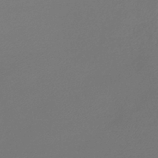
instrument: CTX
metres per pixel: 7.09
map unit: lHb
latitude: -43.9367
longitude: 75.8234
